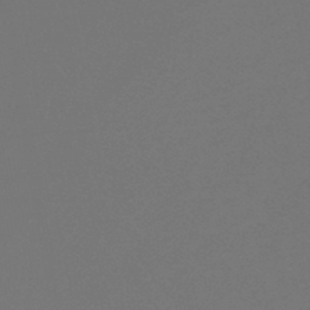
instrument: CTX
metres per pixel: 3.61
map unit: lHb
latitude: -47.3887
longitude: 65.8234
